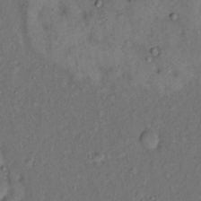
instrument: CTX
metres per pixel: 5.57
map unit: eHh
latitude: 16.2523
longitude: -62.2523
